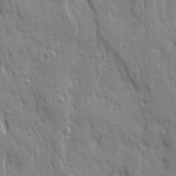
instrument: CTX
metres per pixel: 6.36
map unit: Ave
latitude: 21.6694
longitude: -134.9513
